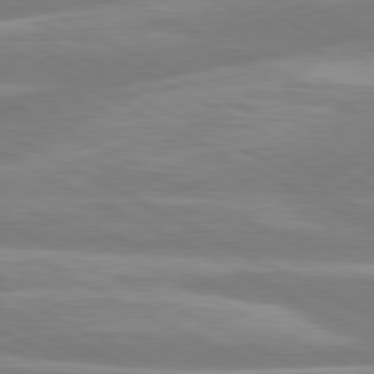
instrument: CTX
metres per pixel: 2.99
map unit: lApd
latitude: 80.7057
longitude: -134.8002
